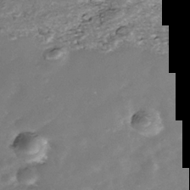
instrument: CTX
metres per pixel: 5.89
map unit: Nhe
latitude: -39.6155
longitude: -116.2523
